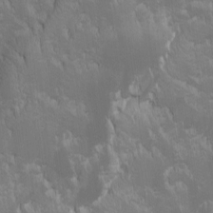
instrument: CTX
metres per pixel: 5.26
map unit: Ave
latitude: -10.3306
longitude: -117.3293
